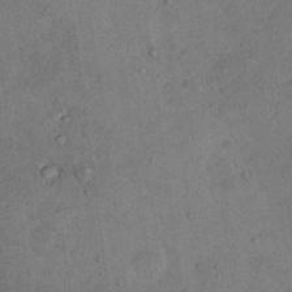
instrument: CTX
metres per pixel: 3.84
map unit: Nhu
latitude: 13.2159
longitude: -27.3293
